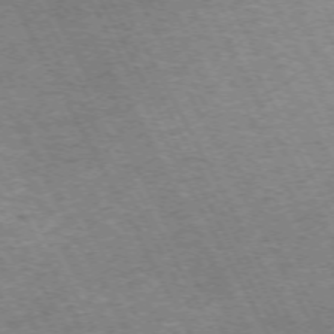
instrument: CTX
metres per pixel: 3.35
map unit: Hpe
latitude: -71.9745
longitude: 9.5777
